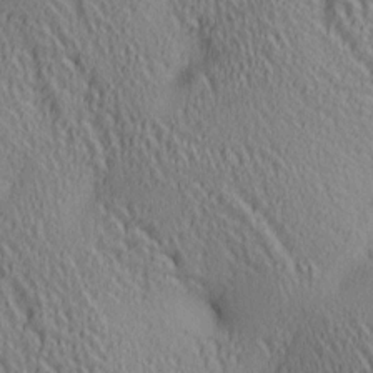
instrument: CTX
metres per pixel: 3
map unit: lAa
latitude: 5.2537
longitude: -117.2537
